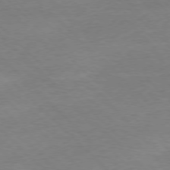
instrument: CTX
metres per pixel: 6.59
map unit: Ap
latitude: -77.5966
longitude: -86.9514
